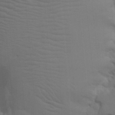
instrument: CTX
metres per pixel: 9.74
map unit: Nhu
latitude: 21.7261
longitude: -73.3860
